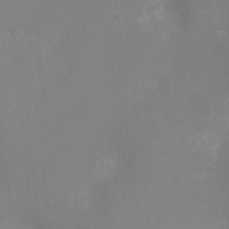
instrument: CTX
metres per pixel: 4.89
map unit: Ht
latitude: -8.8597
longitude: -24.2522
